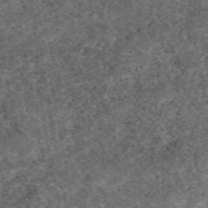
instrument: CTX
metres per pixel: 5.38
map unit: eAb
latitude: 46.6491
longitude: 118.7463
